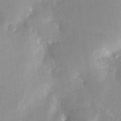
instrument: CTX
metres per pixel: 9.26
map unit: Nhe
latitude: -28.3873
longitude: -110.6680
